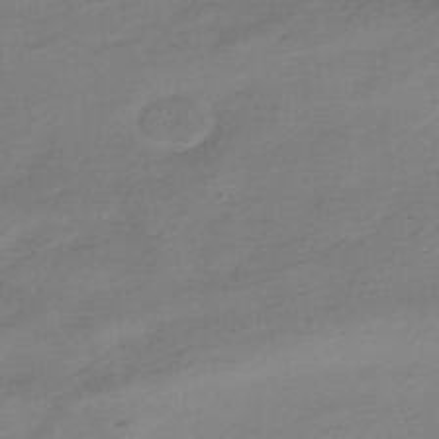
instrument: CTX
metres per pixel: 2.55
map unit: HNhu
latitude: -40.8030
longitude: 95.6344
